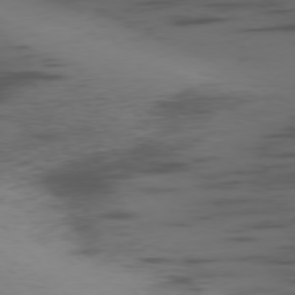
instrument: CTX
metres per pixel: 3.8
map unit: Ap
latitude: -76.6141
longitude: -66.0255
